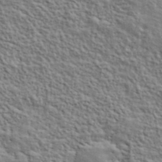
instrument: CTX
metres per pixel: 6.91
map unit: lHvf
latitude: 39.9717
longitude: -88.9514
